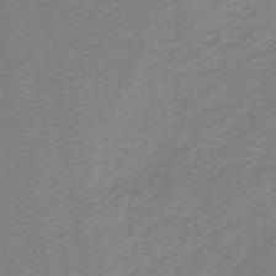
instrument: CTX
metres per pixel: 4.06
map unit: HNb
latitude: -43.1620
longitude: 49.1620
